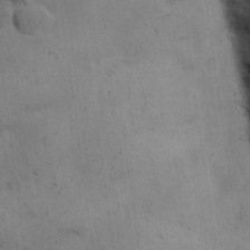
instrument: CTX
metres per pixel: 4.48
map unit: Nhu
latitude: 26.6680
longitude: -71.2915
